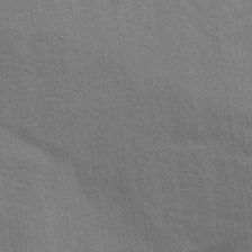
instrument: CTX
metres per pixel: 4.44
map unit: Aa
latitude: 32.2711
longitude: -139.7639
